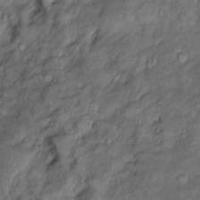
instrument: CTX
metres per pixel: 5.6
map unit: Htu
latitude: -6.8975
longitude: 157.8800
